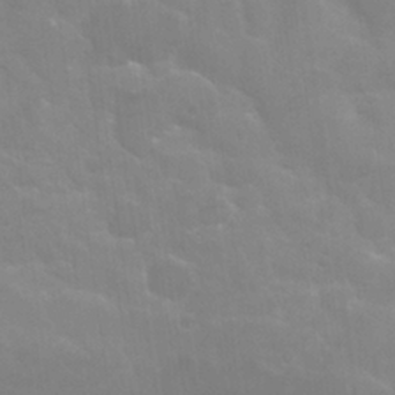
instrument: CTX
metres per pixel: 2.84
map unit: Nhu
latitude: 26.2334
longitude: -51.9717
